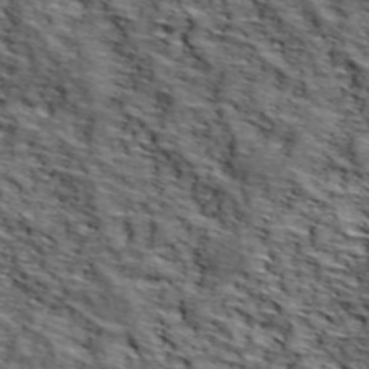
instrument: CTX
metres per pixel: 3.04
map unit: lHvf
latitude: 39.0458
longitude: -86.8758
